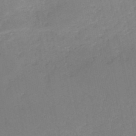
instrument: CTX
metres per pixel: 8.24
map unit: HNb
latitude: -51.1242
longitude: -50.0444
